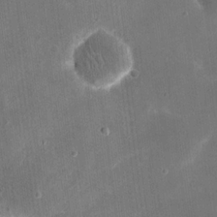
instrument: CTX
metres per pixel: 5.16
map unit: eHh
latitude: 20.5924
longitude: -67.6505
